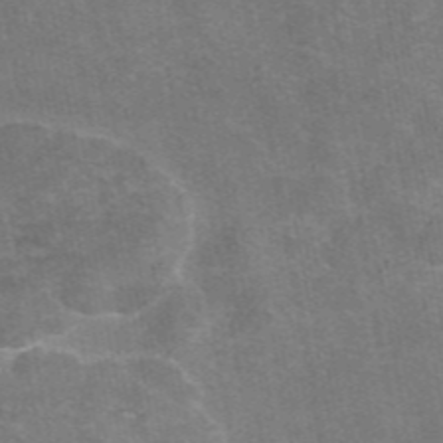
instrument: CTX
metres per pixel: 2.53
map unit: eAb
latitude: 46.8191
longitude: 105.7099
